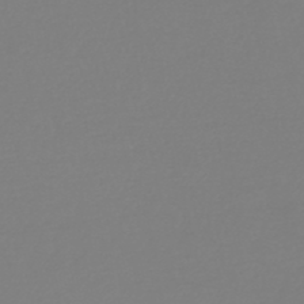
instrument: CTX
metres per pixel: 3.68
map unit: HNb
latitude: -46.1794
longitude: 56.1606
